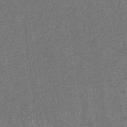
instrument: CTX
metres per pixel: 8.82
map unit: eHb
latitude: -31.3887
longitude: 67.8422
